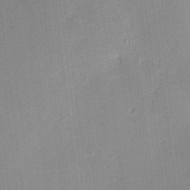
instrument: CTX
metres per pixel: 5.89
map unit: HNhu
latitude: 11.6127
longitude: 9.1431
